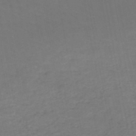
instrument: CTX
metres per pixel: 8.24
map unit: HNb
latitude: -50.1039
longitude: -53.6505
